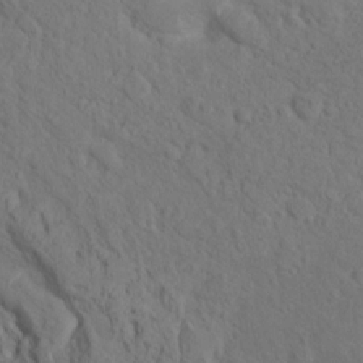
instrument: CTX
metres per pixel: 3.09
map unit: Ht
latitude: 5.4426
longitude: -29.4993
